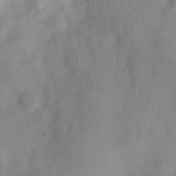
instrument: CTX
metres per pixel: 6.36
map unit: Nve
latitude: -22.7274
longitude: 106.6708
